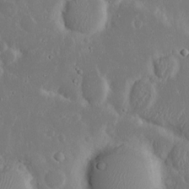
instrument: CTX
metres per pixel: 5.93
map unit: eHh
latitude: 19.7827
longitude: -72.3468
